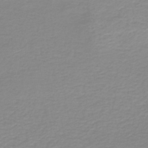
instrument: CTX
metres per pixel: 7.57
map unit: HNb
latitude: -44.7652
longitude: 54.1039
